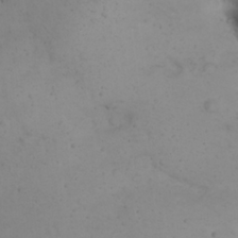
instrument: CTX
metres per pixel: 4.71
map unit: eHh
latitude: 24.0255
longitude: -64.2145
